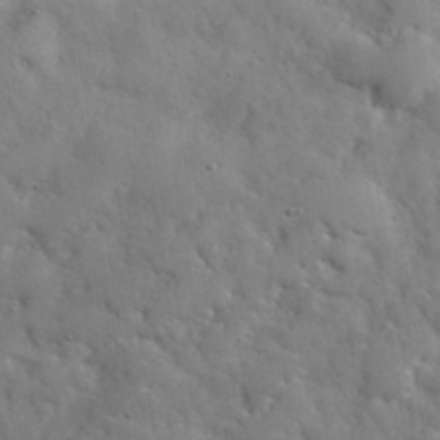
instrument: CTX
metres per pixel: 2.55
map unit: eHh
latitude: 37.8584
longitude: -67.4048
